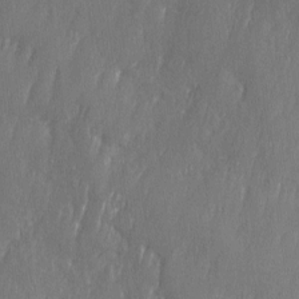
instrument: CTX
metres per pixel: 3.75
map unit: Ave
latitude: 10.1389
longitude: -105.7450
